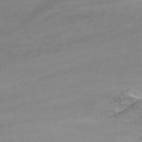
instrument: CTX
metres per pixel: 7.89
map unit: Nhu
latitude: -8.1417
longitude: -80.6490
